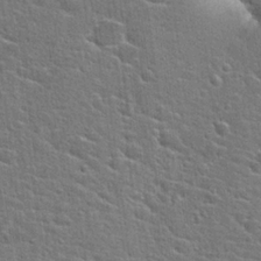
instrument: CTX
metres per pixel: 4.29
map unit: Hto
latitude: 22.9136
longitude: -44.4223
